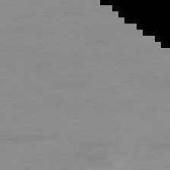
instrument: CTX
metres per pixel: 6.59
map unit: Hpe
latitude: -78.7841
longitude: 13.8800
